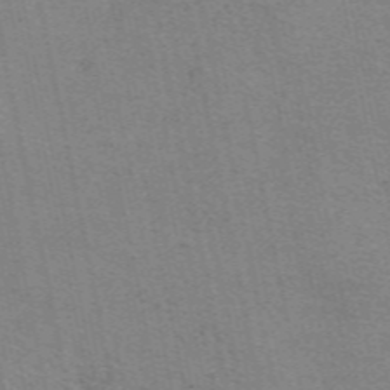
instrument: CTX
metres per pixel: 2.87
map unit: eAb
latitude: 51.1592
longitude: 108.4251
